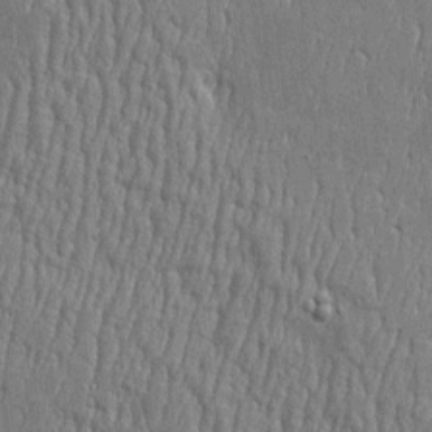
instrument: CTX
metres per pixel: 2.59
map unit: Htu
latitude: -5.8800
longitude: 175.7288
